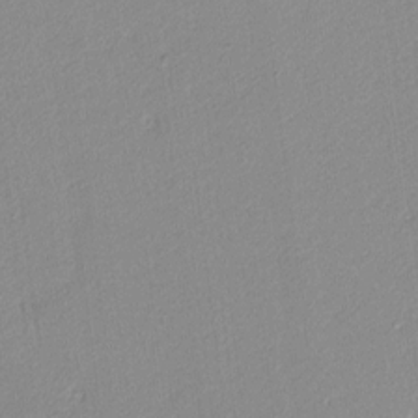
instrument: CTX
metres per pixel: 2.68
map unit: lAvf
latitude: 8.0444
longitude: 167.1998
